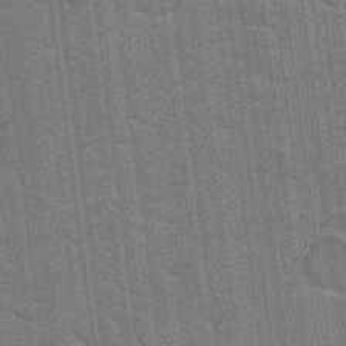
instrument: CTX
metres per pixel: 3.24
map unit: Hto
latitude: 20.3090
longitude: -48.4034
